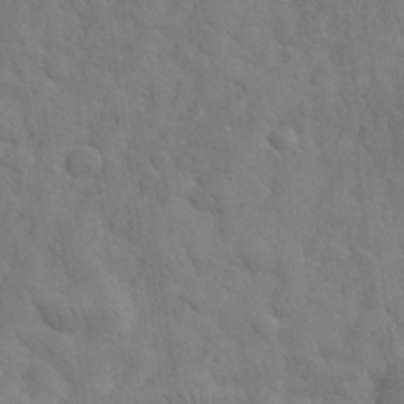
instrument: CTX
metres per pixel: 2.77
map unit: eHh
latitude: 32.5546
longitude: -68.6680
